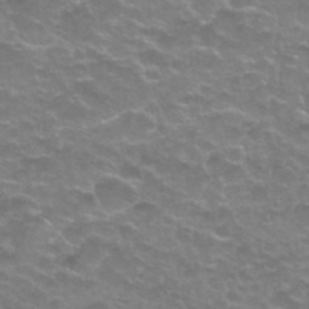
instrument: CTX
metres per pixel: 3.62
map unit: Nhu
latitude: 27.1403
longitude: -53.2159
